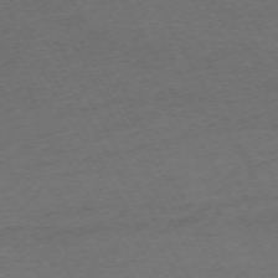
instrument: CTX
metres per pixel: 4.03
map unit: Hpe
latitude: -71.1242
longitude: 16.1606
